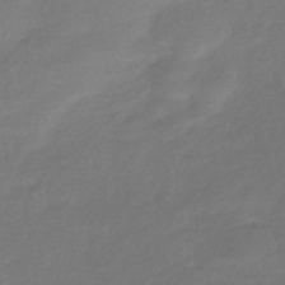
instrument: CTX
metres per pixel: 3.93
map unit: HNhu
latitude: -43.7099
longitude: 89.6911
